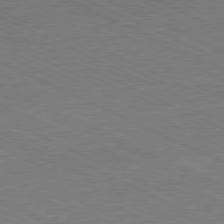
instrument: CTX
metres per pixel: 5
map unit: Hpe
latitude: -81.2187
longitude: 15.4266
